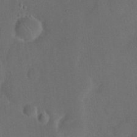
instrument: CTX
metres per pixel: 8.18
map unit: eHh
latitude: 18.9513
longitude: -64.8758
